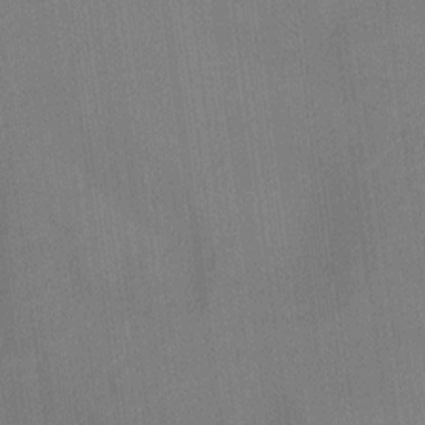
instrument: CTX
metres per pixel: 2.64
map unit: Ht
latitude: -6.2739
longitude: -27.4993
